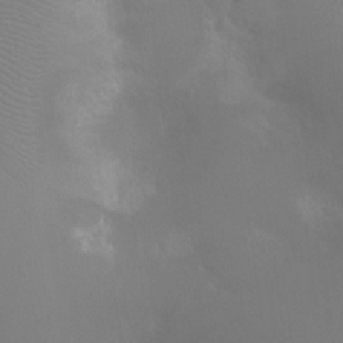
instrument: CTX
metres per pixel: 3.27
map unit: Ht
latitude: -4.7085
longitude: -18.9513
